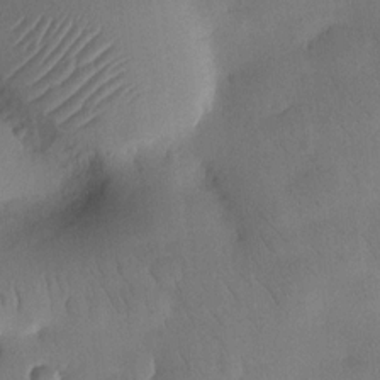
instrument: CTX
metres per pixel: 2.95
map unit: Nhu
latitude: 14.5168
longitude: -78.4412
